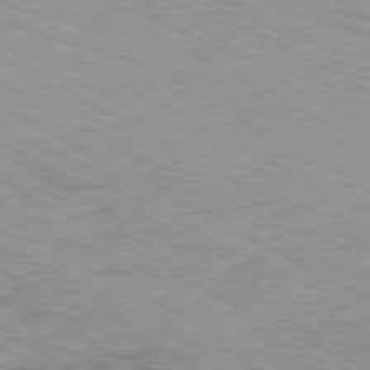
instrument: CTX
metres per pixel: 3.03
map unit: Ap
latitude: -80.4440
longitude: -47.9150
